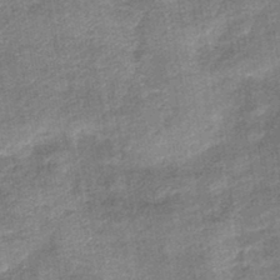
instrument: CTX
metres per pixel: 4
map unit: lHb
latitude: -42.2361
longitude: 79.3131
